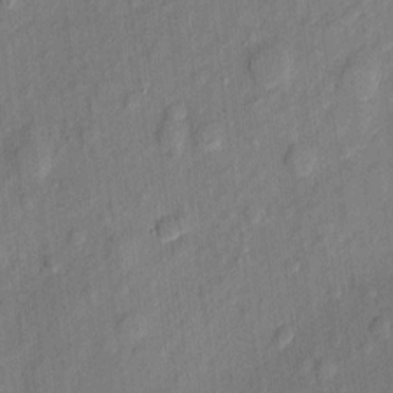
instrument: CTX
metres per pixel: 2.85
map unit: eHh
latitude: 5.5749
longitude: -73.2348
